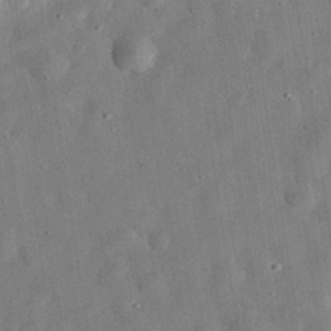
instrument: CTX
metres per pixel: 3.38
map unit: eHh
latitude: 31.6883
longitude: -76.6868
